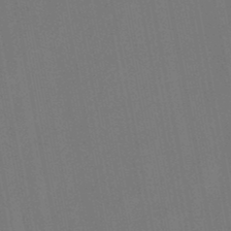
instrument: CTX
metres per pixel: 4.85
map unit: lHb
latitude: -47.8989
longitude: 71.8800
